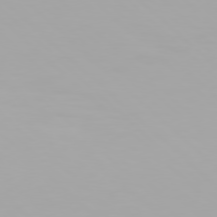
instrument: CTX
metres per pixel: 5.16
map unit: Hpe
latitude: 77.2537
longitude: -137.6316
